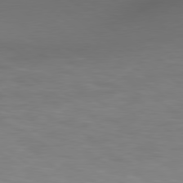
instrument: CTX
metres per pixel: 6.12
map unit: Hpe
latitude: 78.6869
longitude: 174.8030
